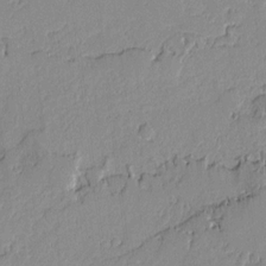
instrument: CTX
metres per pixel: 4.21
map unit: lAvf
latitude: -0.5952
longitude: -107.8394
